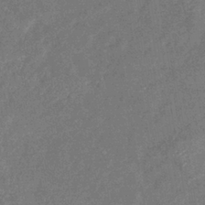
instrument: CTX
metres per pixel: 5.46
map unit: eHb
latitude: -39.4644
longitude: 77.5588
